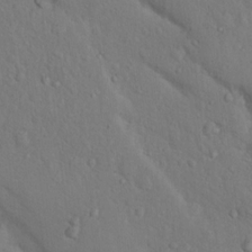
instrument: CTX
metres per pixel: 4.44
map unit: Nhu
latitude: 15.1781
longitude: -29.7260
